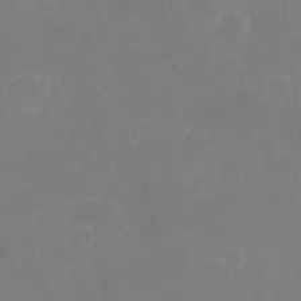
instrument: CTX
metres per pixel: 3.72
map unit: Nhe
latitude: -1.6722
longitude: -59.0836
